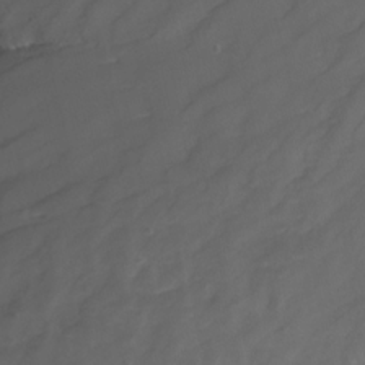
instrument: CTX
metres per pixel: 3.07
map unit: Nhu
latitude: -9.3698
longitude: -76.8002
